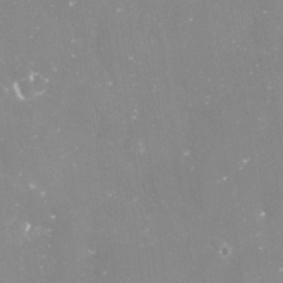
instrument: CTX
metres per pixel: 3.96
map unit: Nve
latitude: -17.8045
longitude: -59.1025
